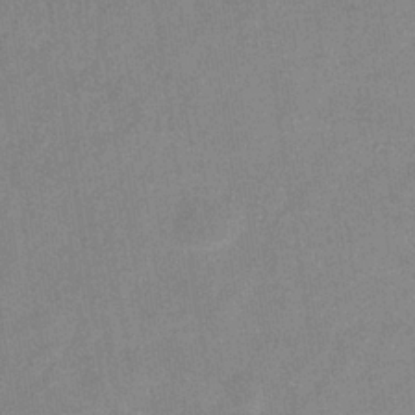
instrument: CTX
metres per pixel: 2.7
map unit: eHb
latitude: -35.2187
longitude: 73.2943
